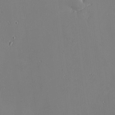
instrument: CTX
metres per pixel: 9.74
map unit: eHh
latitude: -3.5777
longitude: -81.2915
